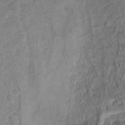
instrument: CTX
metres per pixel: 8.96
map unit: Ht
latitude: 0.8002
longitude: -34.8191
